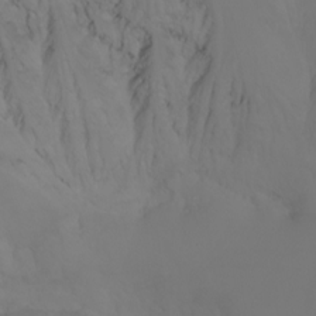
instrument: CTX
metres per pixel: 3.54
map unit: Nhu
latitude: -7.6533
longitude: -73.6316
